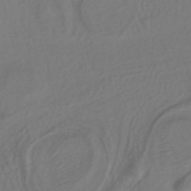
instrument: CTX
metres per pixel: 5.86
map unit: HNhu
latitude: -41.5210
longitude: 101.8989
